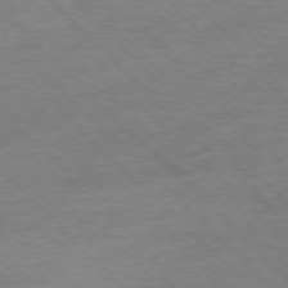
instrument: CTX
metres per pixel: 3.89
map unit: Ap
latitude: -77.3321
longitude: -94.7624
